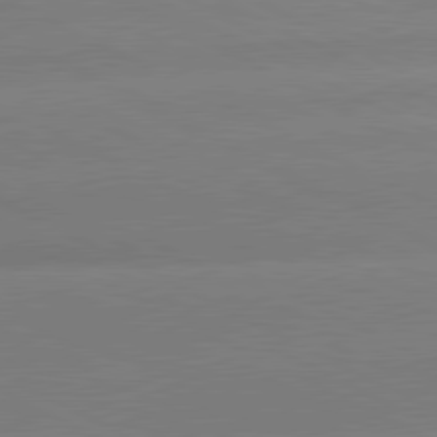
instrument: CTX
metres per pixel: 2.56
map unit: lApd
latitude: 80.8380
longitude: -151.4804
